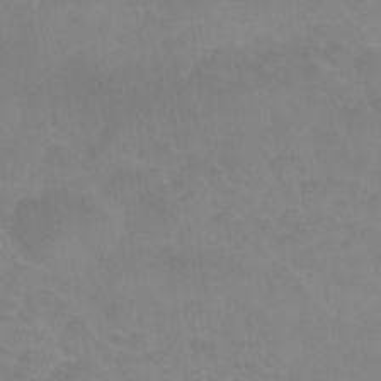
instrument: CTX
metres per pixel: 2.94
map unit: Nhu
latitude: 27.2915
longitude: -54.3467
